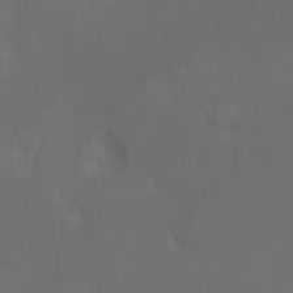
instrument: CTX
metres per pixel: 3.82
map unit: Hto
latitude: -7.6344
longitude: -51.3481
